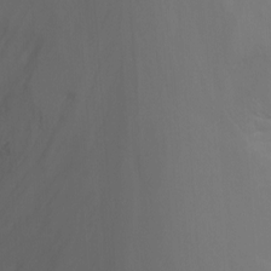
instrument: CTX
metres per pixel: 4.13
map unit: Nhu
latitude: -14.4251
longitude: -55.3482
